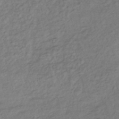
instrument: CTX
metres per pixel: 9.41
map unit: lHb
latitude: -35.1998
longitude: 69.2376
